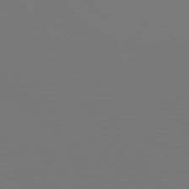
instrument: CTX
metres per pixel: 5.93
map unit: Hpe
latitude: 75.8017
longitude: -143.2159
